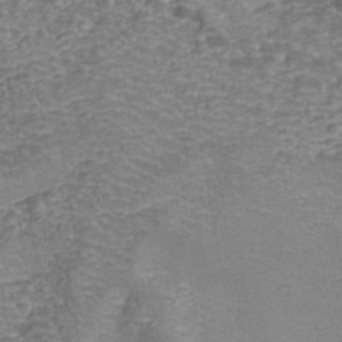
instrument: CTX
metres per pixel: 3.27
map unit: Nhe
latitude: -45.3699
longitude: 152.6329
